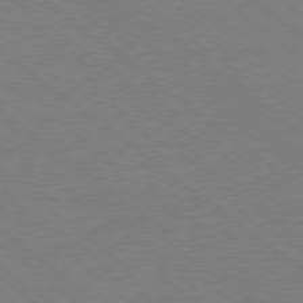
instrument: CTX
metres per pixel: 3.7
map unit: Ap
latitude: -78.4062
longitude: -83.1025
